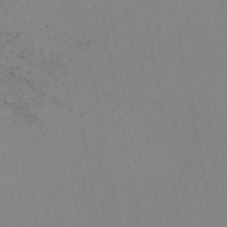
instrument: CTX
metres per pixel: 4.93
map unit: lHb
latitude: -44.2740
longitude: 73.1431
